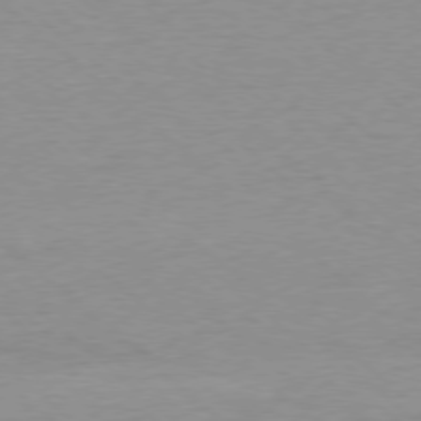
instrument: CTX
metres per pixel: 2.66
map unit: Ap
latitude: -78.1228
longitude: -87.6316
